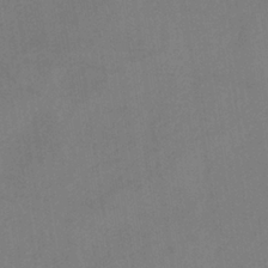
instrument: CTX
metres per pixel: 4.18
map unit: HNb
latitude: -33.3132
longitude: 54.5196
